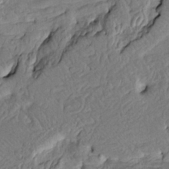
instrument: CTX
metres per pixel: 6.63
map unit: HNhu
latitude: 10.6113
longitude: 24.1417
